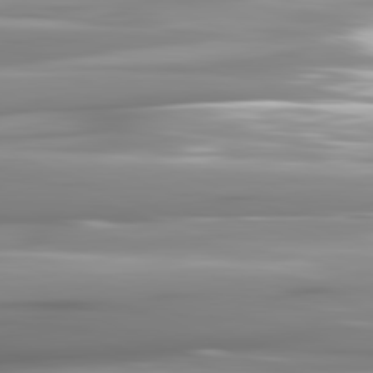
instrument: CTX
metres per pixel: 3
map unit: lApd
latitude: 81.5560
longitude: -143.2348
